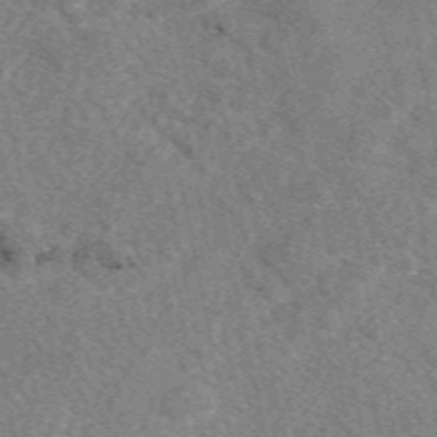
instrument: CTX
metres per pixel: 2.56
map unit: eAb
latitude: 49.0836
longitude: 109.3132
